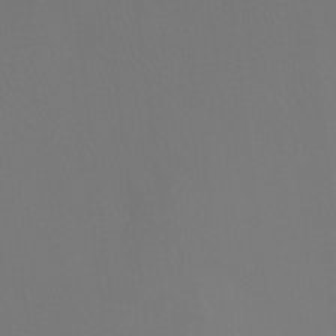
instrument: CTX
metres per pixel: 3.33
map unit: Ht
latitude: -11.1998
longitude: -34.6490
